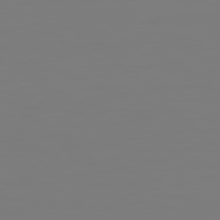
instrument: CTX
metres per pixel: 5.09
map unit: Hpe
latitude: 78.4601
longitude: 178.5762
